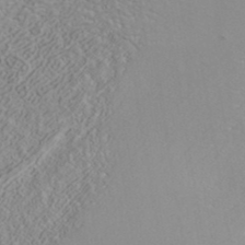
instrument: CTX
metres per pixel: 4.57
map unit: ANa
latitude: 40.0444
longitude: 24.7085
